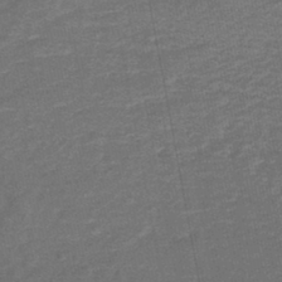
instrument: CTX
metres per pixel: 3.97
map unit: HNb
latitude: -43.8044
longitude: 51.1809
